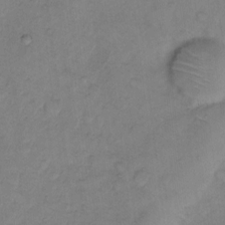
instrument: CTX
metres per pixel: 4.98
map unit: Hto
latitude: 5.8772
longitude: -61.1025
